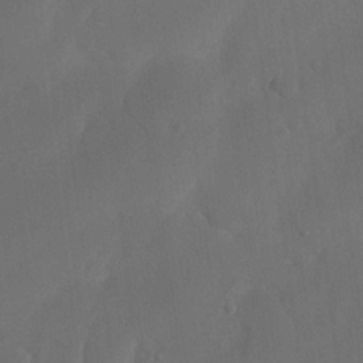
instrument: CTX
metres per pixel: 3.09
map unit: eHh
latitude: 18.6112
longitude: -65.8961
